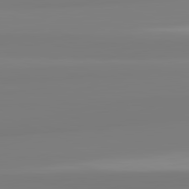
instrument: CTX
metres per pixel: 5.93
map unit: lApd
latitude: 82.4223
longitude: 174.1794
